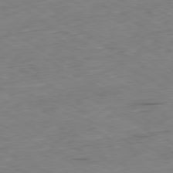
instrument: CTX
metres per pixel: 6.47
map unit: Ap
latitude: -80.3495
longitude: -83.9906
